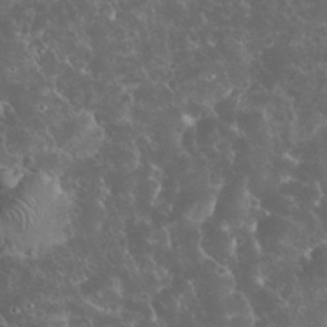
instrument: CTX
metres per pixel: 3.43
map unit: eHh
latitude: 33.7261
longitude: -64.4223
